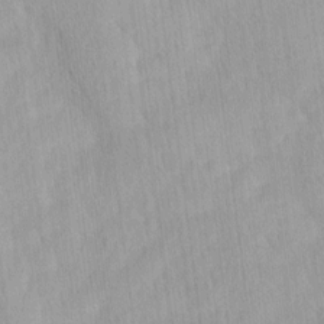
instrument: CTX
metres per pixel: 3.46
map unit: Ave
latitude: 12.3278
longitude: -106.5168
